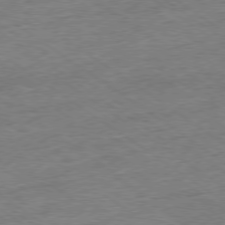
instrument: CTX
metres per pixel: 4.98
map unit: Ap
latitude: -79.1998
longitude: -48.8758
